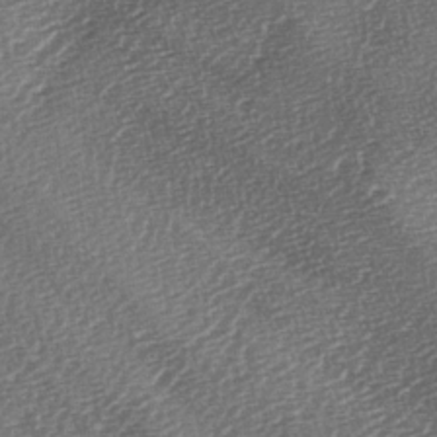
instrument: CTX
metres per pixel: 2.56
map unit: lAa
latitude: -2.7652
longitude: -128.8191
